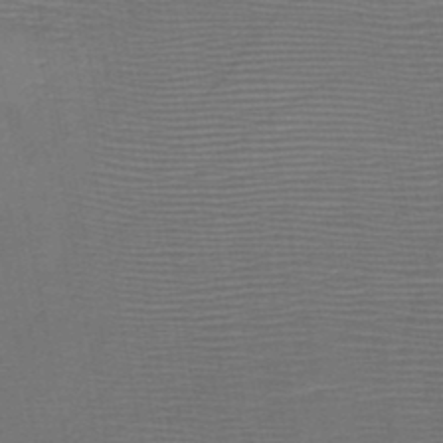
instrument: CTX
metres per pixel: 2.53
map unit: HNb
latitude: -47.4076
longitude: -40.4412
